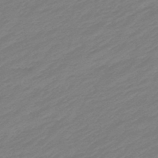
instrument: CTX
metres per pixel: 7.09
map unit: eHb
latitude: -48.3118
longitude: 85.1053
